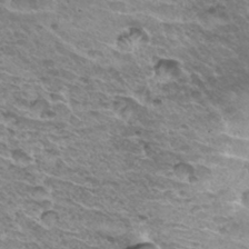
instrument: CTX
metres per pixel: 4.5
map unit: Hto
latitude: 33.3104
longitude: -40.0633
